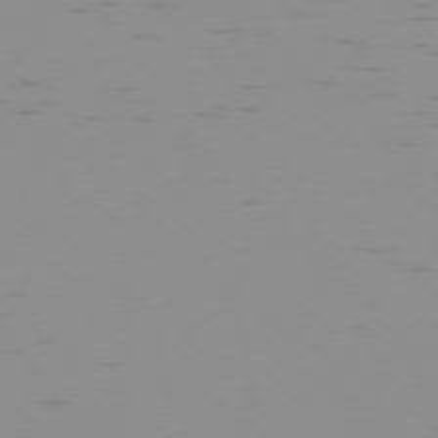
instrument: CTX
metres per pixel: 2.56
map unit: Ap
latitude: -78.1605
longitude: -62.7624
